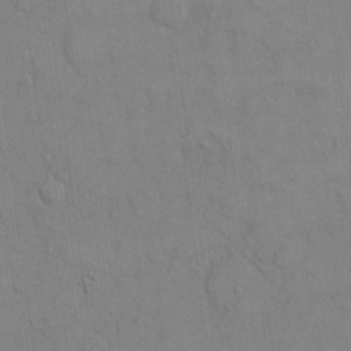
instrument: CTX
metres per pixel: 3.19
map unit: eHh
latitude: 16.1767
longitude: -66.8191
